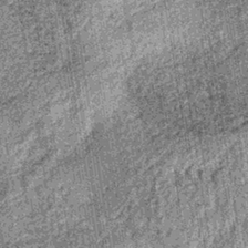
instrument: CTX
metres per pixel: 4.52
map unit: lHb
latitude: -37.4076
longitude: 67.2754
